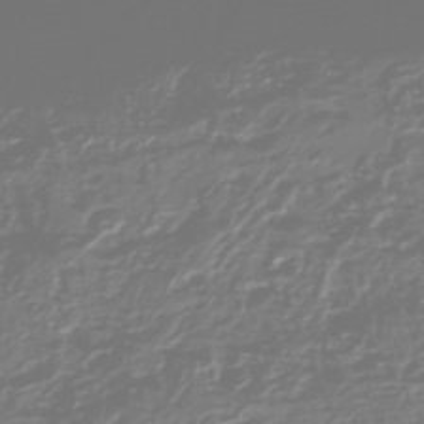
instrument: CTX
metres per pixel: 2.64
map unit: HNhu
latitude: -46.8975
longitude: 28.9731
